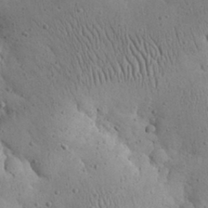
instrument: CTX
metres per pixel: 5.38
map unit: eHh
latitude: 23.9339
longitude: -67.0647
